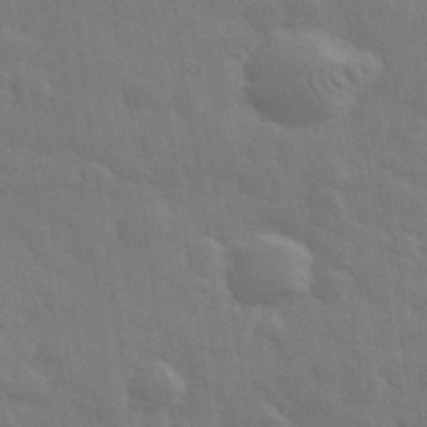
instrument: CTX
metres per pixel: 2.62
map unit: eHh
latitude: 32.9136
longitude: -70.2522
